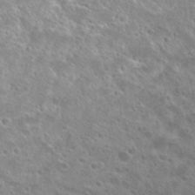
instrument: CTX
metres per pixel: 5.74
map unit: Hto
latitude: 26.0633
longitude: -40.1388
